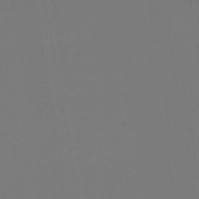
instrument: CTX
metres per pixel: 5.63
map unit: lHb
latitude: -46.9164
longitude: 71.3132
